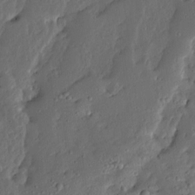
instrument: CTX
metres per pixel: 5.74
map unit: Ave
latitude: 13.4427
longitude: -136.0255
